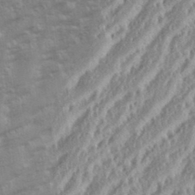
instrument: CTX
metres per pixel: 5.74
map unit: eHh
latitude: 35.0836
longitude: -133.0836
